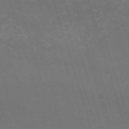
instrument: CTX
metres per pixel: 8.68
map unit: HNb
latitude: -54.3306
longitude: -36.8947
